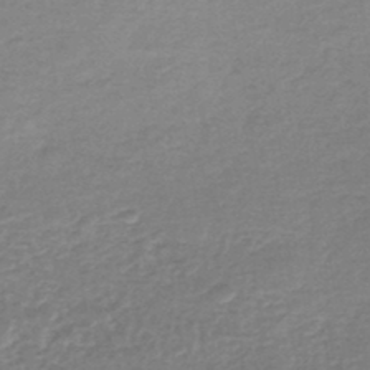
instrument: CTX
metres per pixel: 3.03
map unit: lHb
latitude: -44.5196
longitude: 69.5966
